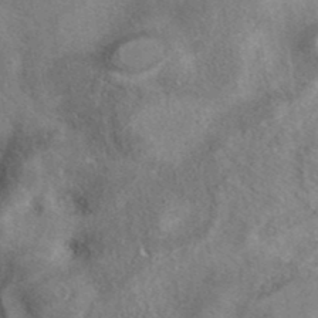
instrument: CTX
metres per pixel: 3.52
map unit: eAb
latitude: 40.2900
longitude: 107.4833
